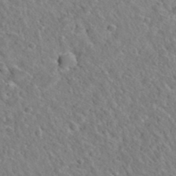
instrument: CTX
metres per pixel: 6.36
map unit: Hto
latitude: 35.7638
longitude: -49.4804
